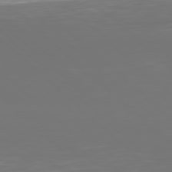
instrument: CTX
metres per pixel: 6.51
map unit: Hpe
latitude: 77.9528
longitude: -168.4979
